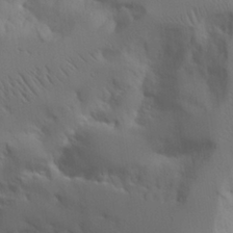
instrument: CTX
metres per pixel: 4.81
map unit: Aa
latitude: 21.3482
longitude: -124.4034
